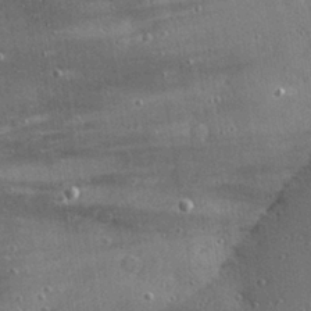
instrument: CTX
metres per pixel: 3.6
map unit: Hve
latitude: 28.3656
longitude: -90.4601
